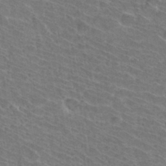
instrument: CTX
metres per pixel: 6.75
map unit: Hto
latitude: 33.8772
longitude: -41.8772
